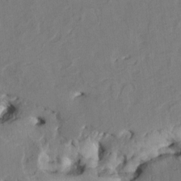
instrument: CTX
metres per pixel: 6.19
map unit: HNhu
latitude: 4.5168
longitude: -4.7435
